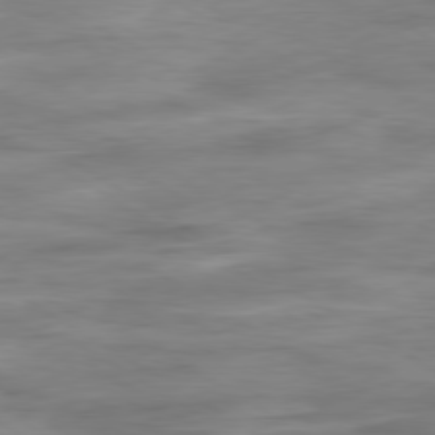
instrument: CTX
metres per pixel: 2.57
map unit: Hpe
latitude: -80.2551
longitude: 24.0283
